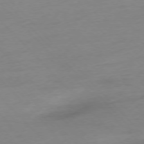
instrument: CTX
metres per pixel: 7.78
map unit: Hpe
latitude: -76.8597
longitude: -14.2334
